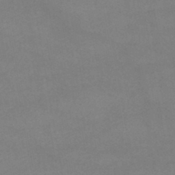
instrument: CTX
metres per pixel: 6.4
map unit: lHb
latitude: -43.6721
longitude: 66.8408
